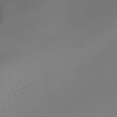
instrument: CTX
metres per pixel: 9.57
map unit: Htu
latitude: -12.9164
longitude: -71.7261
